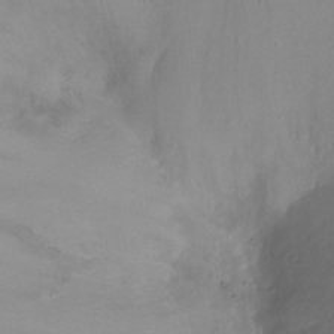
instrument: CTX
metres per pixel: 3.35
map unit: Ht
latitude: 1.4804
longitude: -34.4979
